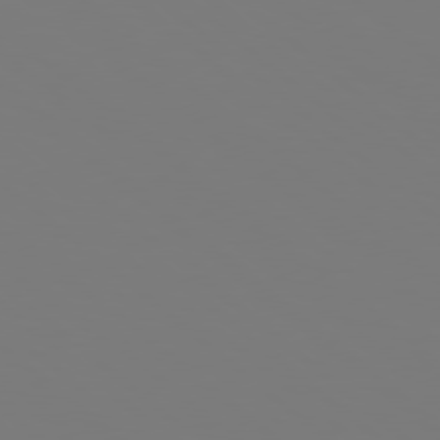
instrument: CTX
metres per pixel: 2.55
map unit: Hpe
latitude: 78.4979
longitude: -163.3671
